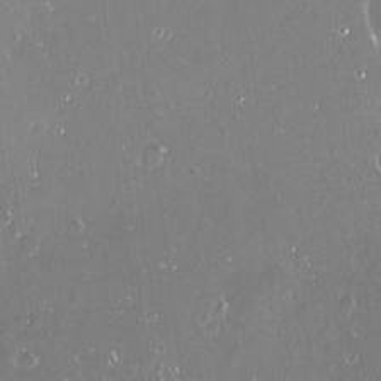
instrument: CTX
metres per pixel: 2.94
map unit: Nve
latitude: -18.2928
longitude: -60.0444
